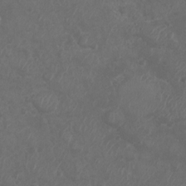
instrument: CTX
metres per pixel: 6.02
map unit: Ht
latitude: -6.0850
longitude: -20.8569
